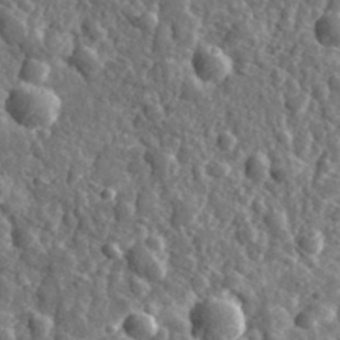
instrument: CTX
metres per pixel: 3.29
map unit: eHh
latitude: 35.1592
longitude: -80.0444
